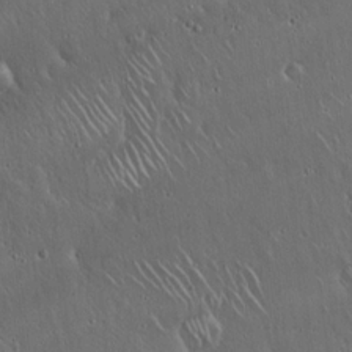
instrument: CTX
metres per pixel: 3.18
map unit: Hto
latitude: 17.5371
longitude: -57.3103
